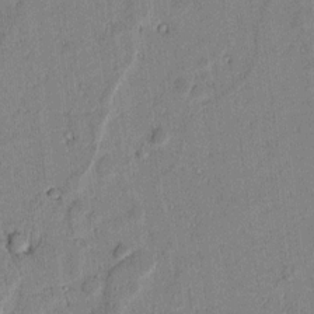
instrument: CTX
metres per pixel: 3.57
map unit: lAvf
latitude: 6.2900
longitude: 168.5573
